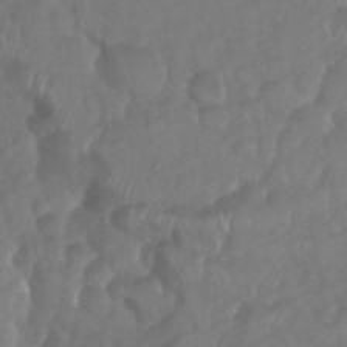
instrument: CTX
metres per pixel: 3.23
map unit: Nhu
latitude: 28.9891
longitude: -56.7057
